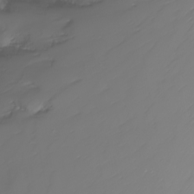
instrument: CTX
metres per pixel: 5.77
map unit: Nhu
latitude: -8.5007
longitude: -80.6868
